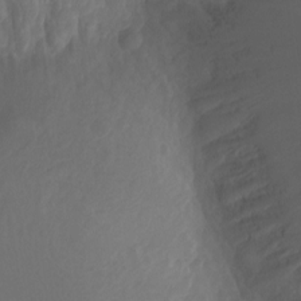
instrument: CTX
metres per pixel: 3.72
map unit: Ht
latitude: -10.2740
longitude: -35.4615
